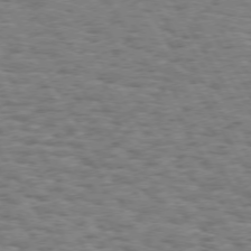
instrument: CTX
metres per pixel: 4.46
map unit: Hpe
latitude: 73.3482
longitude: -129.8772
